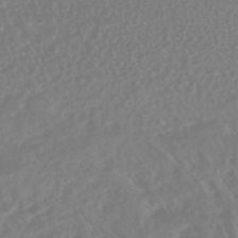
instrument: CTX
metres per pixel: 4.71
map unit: HNhu
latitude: -45.1998
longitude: 103.8233
